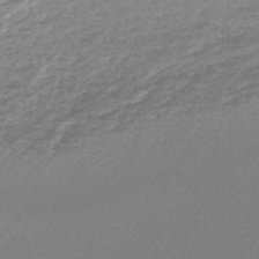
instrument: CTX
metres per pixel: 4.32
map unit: lHb
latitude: -44.4062
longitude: 65.2943
